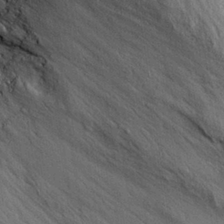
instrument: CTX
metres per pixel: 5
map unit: eHh
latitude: 28.5923
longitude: -74.5924
